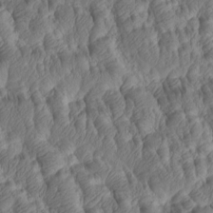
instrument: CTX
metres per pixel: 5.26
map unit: Htu
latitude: -5.8989
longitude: 177.8989
